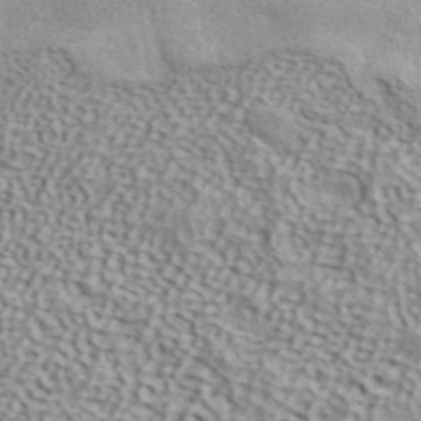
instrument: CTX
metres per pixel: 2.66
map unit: ANa
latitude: 42.3656
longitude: 49.3321
